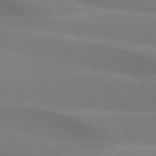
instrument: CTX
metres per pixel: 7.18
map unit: lApd
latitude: 73.3860
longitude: -48.6490
